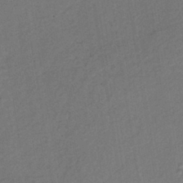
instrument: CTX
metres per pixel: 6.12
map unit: lHb
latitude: -37.6344
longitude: 71.1809
